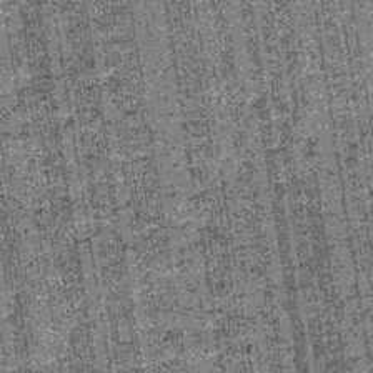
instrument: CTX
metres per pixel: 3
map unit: lHb
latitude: -39.6533
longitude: 67.6155
